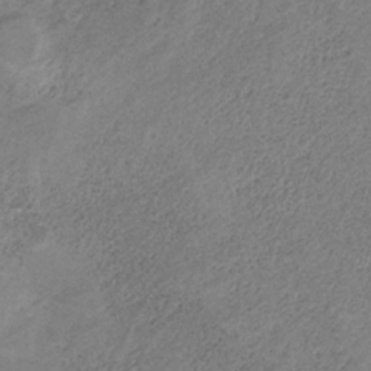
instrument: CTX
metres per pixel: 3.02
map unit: HNb
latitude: -31.8044
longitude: 61.2376
